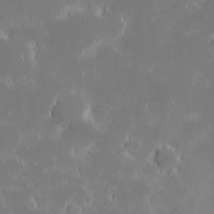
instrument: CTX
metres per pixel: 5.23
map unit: eHh
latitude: -1.5966
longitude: -84.1200
